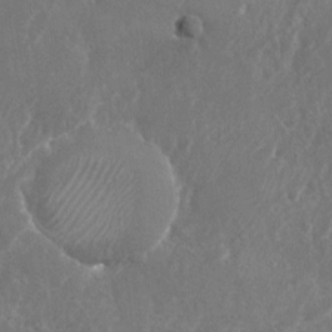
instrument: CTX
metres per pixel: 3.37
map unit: Nhu
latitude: -23.7478
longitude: -72.3846
